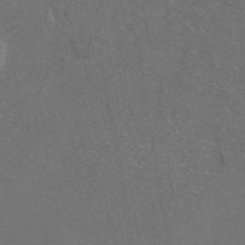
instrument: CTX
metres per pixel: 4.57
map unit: eAb
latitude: 46.6113
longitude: 109.4832
